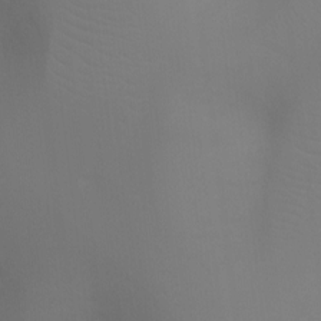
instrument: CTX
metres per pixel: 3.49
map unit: Ht
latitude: -7.7477
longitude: -28.7435
